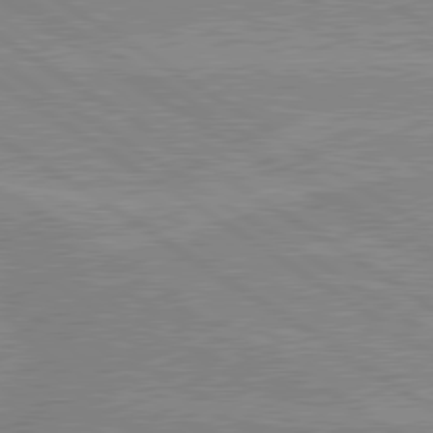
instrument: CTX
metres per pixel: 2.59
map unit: lApd
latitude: 80.0444
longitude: 170.2740
